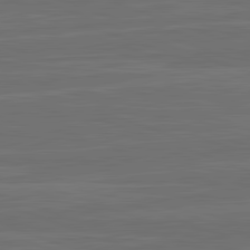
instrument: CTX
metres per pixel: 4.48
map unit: lApd
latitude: 82.7435
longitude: -179.8962
